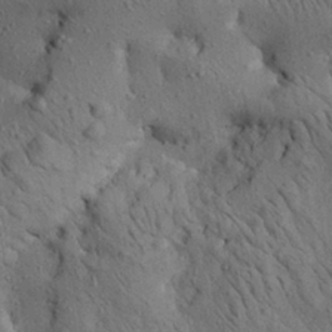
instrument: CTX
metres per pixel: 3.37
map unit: Aa
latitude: 23.2726
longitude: -138.9514
